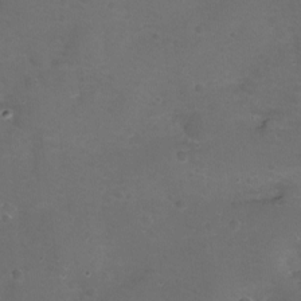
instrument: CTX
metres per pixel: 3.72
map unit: eHh
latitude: -11.6155
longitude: -61.3670
